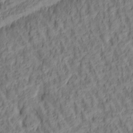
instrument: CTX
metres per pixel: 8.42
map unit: lAa
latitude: 4.7057
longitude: -116.2900
